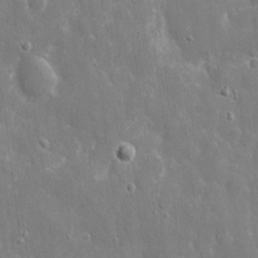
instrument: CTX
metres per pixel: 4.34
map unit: eHh
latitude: 8.9325
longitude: -70.3845
